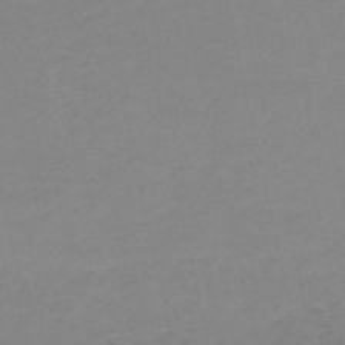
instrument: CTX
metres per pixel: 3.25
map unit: HNb
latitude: -53.7477
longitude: -50.4223
